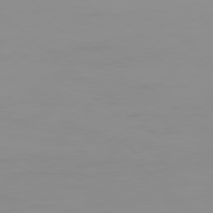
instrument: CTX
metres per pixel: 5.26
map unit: Ap
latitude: -79.2376
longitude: -71.3670
